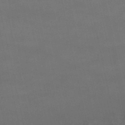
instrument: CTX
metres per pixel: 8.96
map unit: lHb
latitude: -47.1998
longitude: 70.3306
